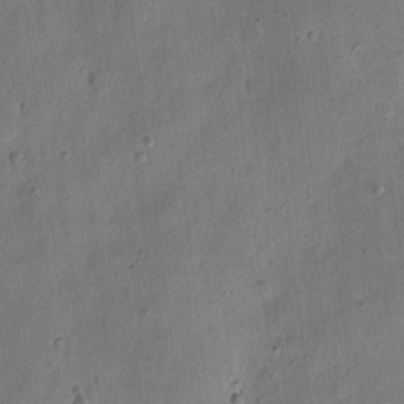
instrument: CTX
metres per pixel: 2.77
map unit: eHh
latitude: 7.2159
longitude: -71.8016
